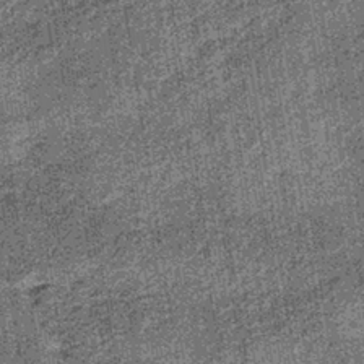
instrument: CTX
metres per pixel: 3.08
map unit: lHb
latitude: -37.9367
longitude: 64.6519
